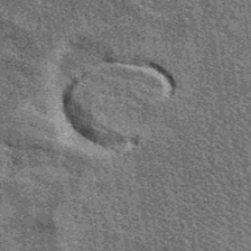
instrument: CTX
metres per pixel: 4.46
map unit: eAb
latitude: 39.7072
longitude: 107.3698
